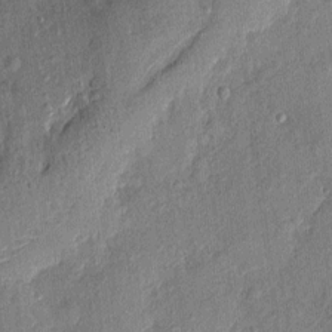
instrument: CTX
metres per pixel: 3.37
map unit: eHh
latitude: 4.2522
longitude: -74.5168
